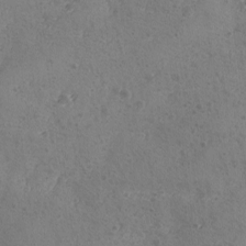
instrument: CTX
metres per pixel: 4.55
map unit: Ave
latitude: -8.7652
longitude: -118.4223
